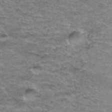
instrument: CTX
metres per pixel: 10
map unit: Hto
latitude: 36.9514
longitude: -42.8002
